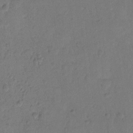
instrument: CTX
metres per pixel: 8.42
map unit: Hto
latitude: 7.4804
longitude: -61.7260
